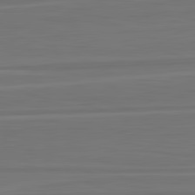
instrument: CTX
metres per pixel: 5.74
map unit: lApd
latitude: 82.9135
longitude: 168.3684
